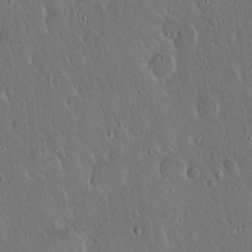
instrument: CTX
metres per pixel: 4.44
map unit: Hto
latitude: 17.2537
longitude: -57.4048
